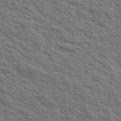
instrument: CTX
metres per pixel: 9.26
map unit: Ave
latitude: 38.4979
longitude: -111.1214
